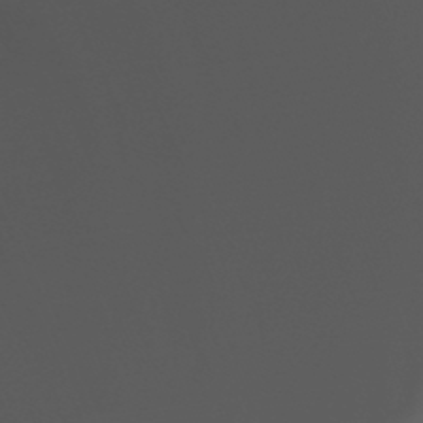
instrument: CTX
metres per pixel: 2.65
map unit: Nhu
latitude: -14.9164
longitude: -53.3293
